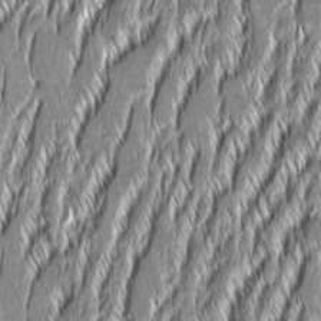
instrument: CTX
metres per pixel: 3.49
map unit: Aa
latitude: 8.1200
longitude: -131.8962
